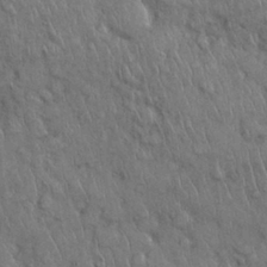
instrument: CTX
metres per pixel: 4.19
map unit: Nhu
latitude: 27.8772
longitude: -68.2523
